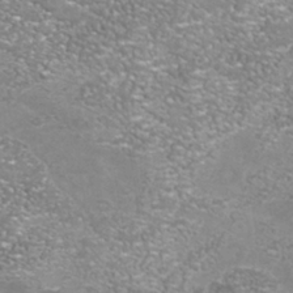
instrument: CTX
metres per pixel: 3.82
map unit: Nhu
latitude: -41.3698
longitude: -84.9703
